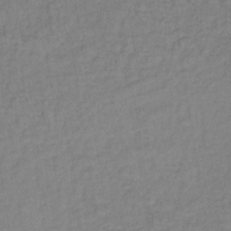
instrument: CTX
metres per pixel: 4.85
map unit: lHb
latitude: -35.0675
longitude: 65.3510
